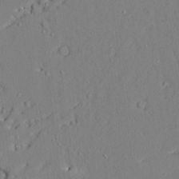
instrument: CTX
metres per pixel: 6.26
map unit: Aa
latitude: 8.9514
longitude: -134.3278
